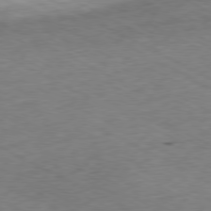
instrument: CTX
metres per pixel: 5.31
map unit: Ap
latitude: -79.4454
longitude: -68.0822
